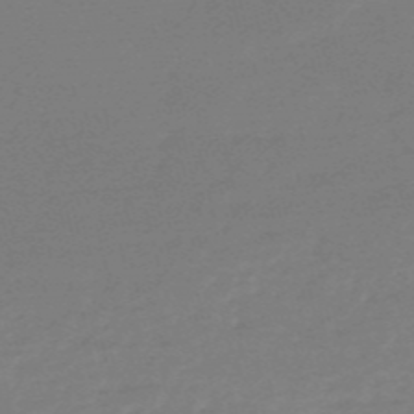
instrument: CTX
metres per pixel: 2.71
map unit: HNb
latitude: -55.4832
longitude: -40.7057
